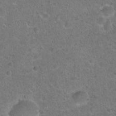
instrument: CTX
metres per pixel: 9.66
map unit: Hto
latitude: 22.3467
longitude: -48.5168
